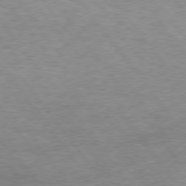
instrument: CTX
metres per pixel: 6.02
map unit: Hpe
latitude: 74.8380
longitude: -143.4616
